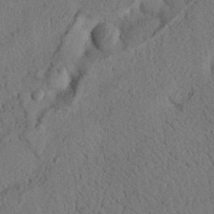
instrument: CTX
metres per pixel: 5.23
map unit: Nhu
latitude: 21.1026
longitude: -76.0633
